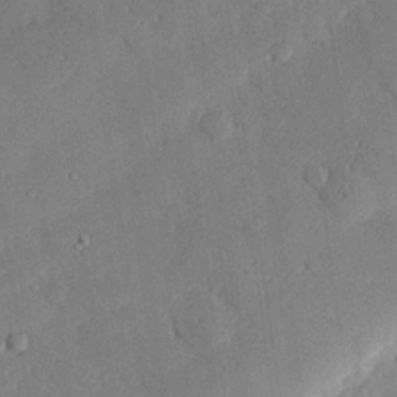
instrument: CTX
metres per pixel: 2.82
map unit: eHh
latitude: 26.5735
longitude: -81.2915
